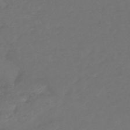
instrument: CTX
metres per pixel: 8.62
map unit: HNhu
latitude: -46.7841
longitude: 92.2739
